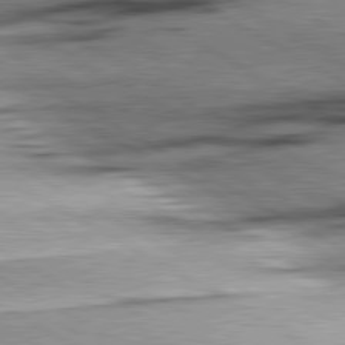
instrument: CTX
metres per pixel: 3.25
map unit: lApd
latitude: 80.4979
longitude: -156.7435
